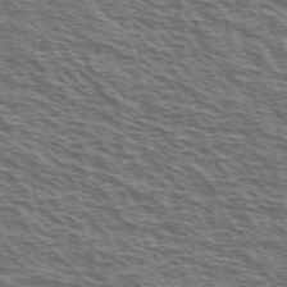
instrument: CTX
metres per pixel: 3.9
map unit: Ave
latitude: 38.1956
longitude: -109.4237
